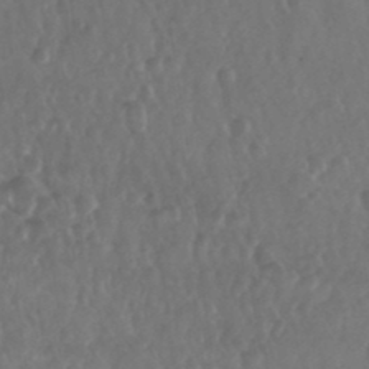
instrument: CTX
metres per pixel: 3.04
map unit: Nhu
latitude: 29.0836
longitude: -56.6868
